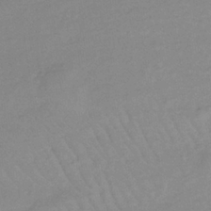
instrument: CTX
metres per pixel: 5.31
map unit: lHb
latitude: -34.9731
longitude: 69.2753
